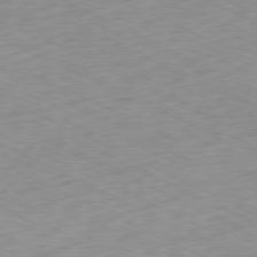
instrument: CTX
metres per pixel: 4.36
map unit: Ap
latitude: -80.2740
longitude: -67.6505
